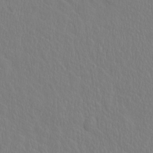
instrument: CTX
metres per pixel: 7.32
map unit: eHh
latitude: -2.5951
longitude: 19.3510
